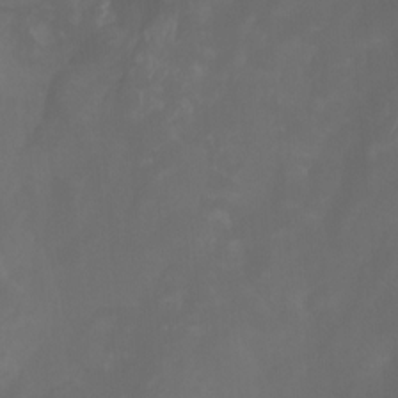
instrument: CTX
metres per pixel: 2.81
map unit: Nhu
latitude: -10.3873
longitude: -69.0458
